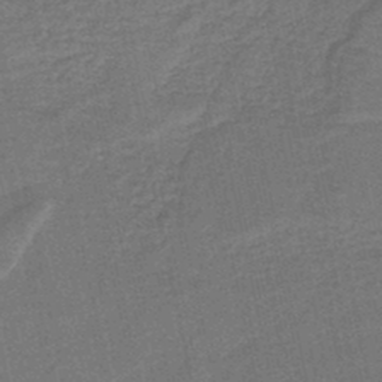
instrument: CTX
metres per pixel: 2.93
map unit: lHb
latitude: -39.2187
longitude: 54.6141
